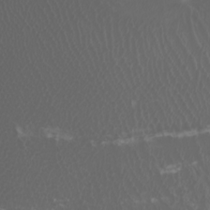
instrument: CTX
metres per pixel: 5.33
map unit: Htu
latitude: -5.4454
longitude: -73.4049
